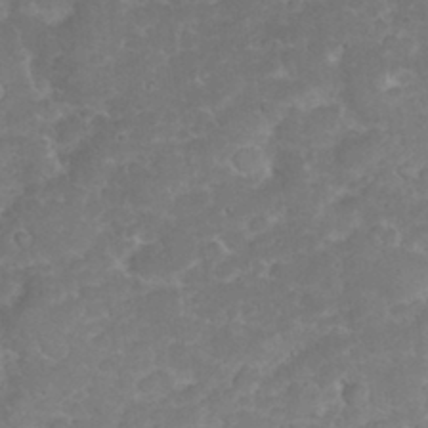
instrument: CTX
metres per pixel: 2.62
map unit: eHh
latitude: 32.2334
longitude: -60.1200
